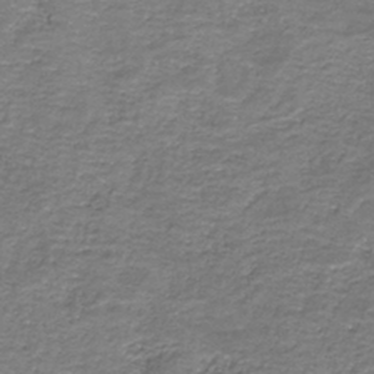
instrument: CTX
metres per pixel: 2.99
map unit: HNb
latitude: -37.0297
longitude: 51.3510
